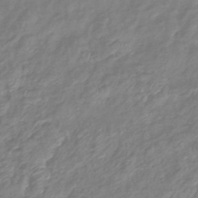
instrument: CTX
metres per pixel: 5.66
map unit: eHb
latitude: -41.3132
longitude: 81.7289
